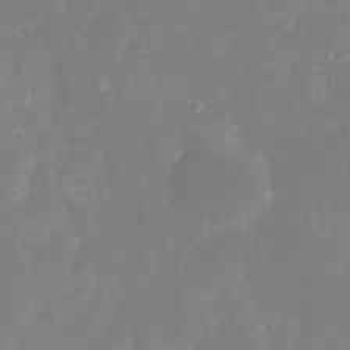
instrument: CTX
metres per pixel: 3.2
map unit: Nhu
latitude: -29.5021
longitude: -77.3670
